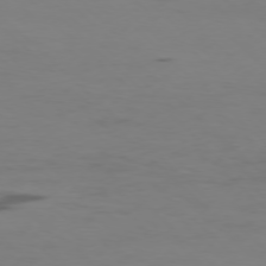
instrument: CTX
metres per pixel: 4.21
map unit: Ap
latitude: -76.5385
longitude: -67.9339
